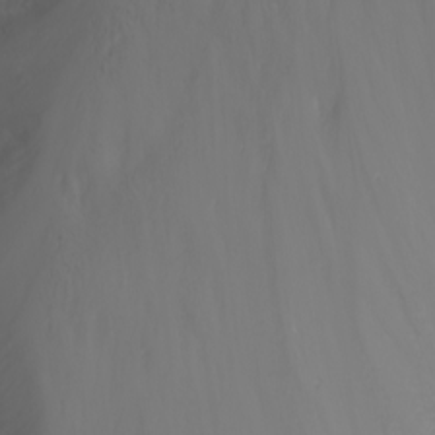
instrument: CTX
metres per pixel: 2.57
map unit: Nhu
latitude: -7.0675
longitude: -90.3845
